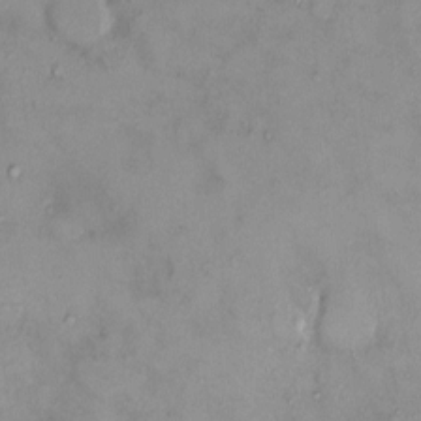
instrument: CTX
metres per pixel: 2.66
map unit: HNhu
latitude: 2.4223
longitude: 8.6140
